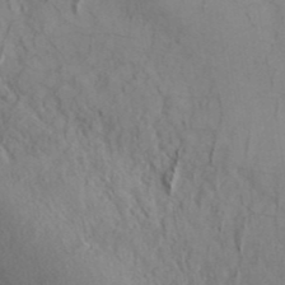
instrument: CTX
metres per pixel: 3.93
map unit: ANa
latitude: 42.2901
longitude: 53.1809
